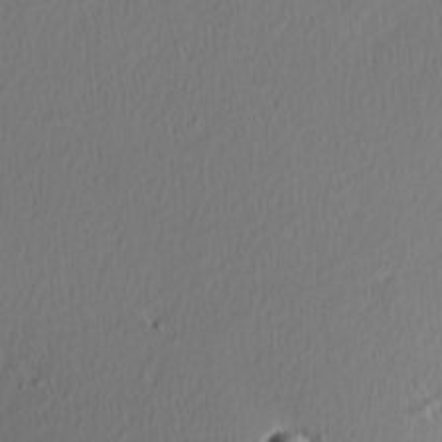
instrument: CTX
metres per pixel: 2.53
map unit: Nhu
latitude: 0.5545
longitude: -79.1781
